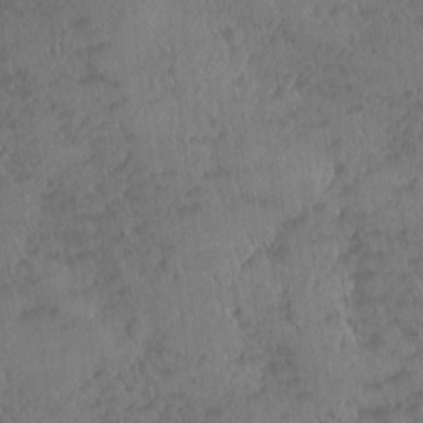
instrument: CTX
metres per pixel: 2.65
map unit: Ave
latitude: -10.3306
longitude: -120.1389
